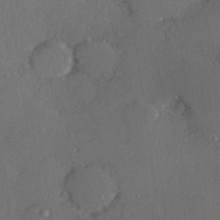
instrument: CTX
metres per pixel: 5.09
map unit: Hve
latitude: 27.0270
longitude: -90.9892
